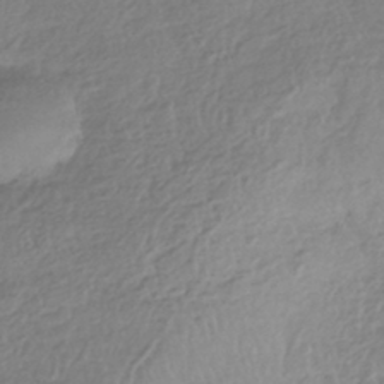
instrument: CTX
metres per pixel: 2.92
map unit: HNhu
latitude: -42.3495
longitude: 97.6722
